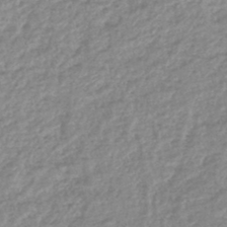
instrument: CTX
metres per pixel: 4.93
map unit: lHb
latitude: -44.2362
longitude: 68.9919
